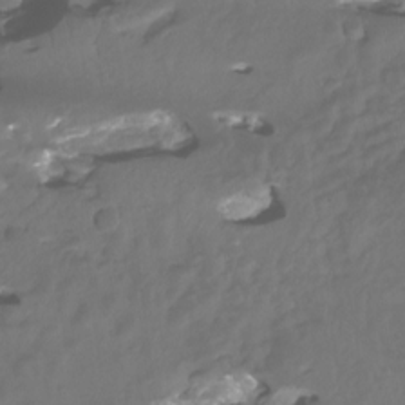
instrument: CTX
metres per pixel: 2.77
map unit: Nhu
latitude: -13.0675
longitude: -62.6680
